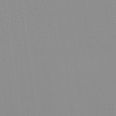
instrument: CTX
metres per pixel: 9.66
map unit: Nhu
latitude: -0.0094
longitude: -78.3845
